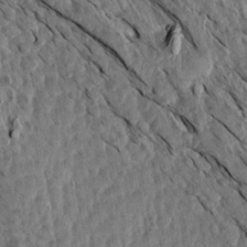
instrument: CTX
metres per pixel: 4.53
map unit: Aa
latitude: 14.4979
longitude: -144.6112
